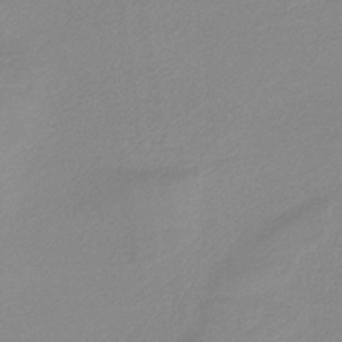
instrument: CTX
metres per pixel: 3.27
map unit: HNb
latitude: -36.2361
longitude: 55.1053
